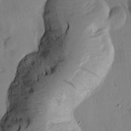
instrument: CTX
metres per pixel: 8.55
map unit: Htu
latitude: 1.8772
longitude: 176.5574
